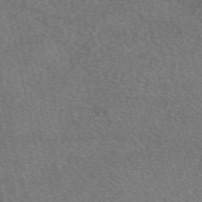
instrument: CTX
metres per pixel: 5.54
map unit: eAb
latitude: 49.2726
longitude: 112.5007
